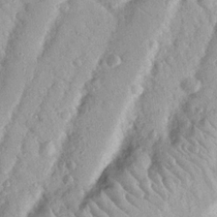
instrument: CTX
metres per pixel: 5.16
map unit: Nhu
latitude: 18.8947
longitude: -77.6127
